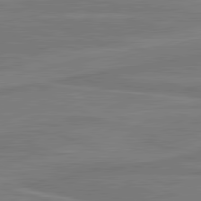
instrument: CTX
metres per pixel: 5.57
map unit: lApd
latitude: 81.5749
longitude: 168.4818
